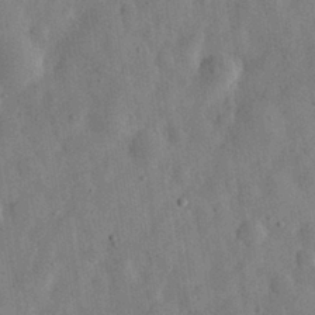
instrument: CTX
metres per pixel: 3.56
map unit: eHh
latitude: 29.9906
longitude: -75.7450
